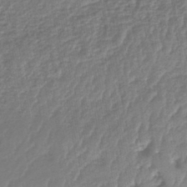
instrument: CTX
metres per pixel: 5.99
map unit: eHb
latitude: -43.8044
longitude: 81.6533
